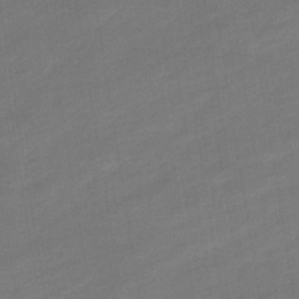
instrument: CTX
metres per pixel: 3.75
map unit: eHb
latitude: -36.3117
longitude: 78.2928
